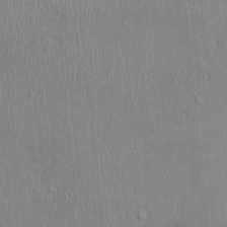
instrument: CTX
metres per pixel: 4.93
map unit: Ht
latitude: -3.3131
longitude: -14.6113
